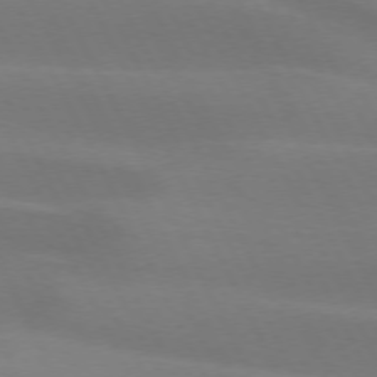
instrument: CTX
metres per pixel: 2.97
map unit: lApd
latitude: 73.2159
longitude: -49.1781
